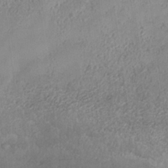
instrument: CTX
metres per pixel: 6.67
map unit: Nhe
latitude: -36.6140
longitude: -177.7071
